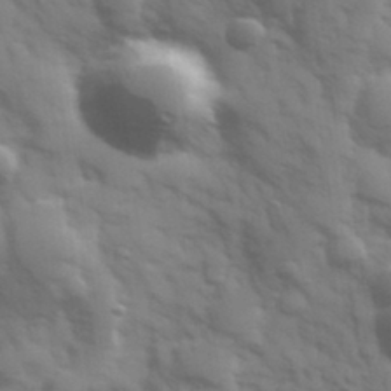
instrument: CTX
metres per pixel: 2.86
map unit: Hve
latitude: 32.4790
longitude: 150.5385
